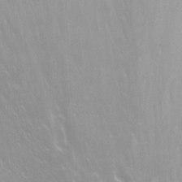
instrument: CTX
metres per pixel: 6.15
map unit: Nhu
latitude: -5.9745
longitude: -49.2726
